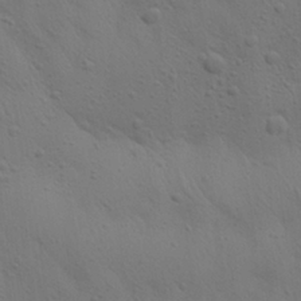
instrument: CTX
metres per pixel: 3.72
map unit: Aa
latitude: 25.8205
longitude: -142.5546
